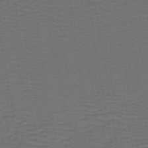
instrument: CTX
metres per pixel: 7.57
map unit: lHb
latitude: -43.6721
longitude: 53.4832
